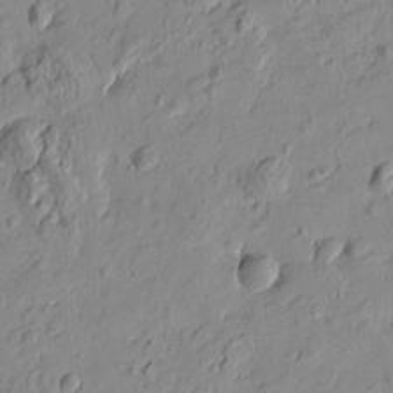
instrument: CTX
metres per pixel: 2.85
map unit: Htu
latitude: -3.1431
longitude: -175.9150
